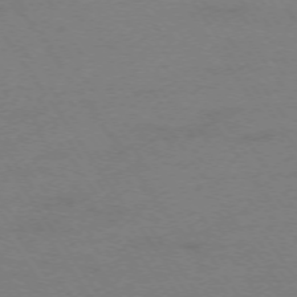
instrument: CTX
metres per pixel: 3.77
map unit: Ap
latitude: -74.6708
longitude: -74.0633
